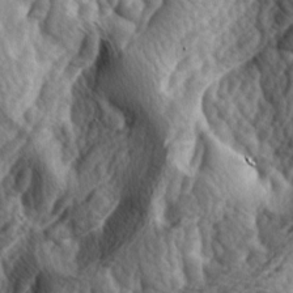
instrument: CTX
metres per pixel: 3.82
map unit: lAa
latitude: -4.8597
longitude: -124.3467
